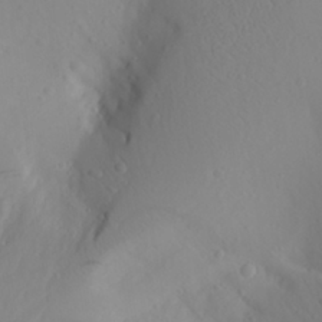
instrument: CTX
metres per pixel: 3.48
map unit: Aa
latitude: 27.5560
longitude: -147.0270
